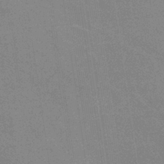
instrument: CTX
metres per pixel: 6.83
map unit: eHb
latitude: -36.5195
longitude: 76.3117
